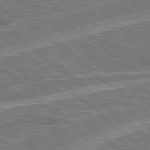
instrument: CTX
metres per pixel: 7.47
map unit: Hpe
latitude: 78.4601
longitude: -157.7260
